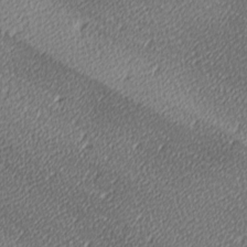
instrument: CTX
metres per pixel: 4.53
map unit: lAa
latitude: -10.6141
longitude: -125.8772
